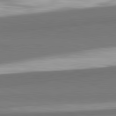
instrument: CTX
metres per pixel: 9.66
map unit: lApd
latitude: 82.3089
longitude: 152.7841
